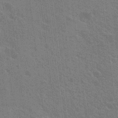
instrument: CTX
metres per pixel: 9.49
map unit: Nhu
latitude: 19.5371
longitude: -30.8191
